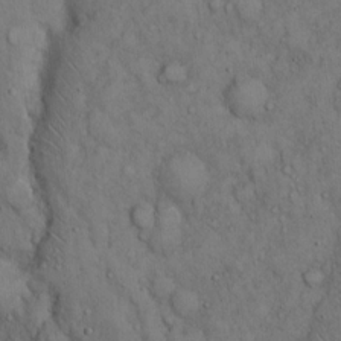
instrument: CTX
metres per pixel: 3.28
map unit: Hto
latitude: 15.2537
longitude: -57.8961
